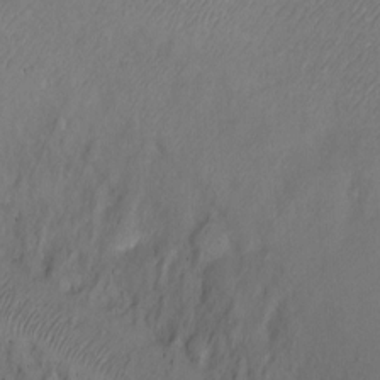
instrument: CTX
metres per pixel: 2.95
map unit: Ht
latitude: -7.2754
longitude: -34.9702
